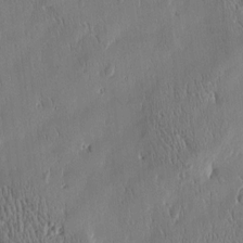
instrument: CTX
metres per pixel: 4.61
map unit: Htu
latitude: -4.8786
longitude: 174.8219
